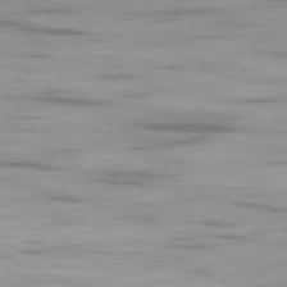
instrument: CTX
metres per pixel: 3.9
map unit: Ap
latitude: -80.5196
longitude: -59.2159
